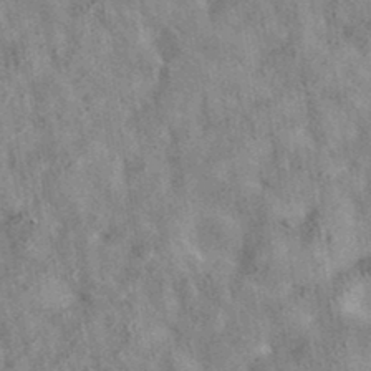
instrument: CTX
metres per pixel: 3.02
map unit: eAb
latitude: 35.9528
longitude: 114.4440
